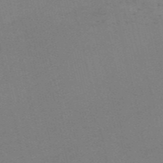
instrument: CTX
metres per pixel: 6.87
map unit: HNb
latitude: -55.5588
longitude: -42.0444
